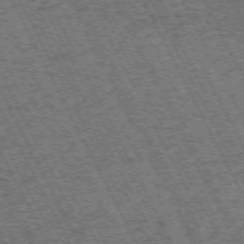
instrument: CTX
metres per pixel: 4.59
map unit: Hpe
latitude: -71.8045
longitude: 10.4629
